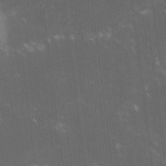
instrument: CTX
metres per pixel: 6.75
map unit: lHvf
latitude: -13.8989
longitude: -103.1403
